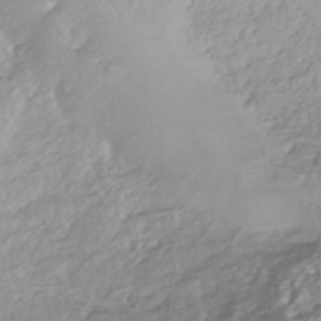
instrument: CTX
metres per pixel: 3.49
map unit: HNhu
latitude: -44.5952
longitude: 98.5574
